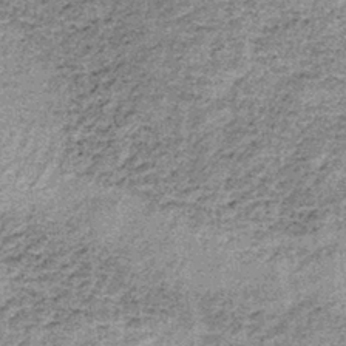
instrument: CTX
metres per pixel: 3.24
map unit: lHb
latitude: -37.6155
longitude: 66.4629
